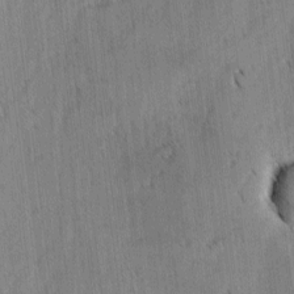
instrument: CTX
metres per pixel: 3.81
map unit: lAvf
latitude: -4.5762
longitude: -114.0255
